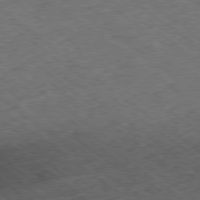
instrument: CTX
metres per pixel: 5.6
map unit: Ap
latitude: -79.2187
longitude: -52.8758
